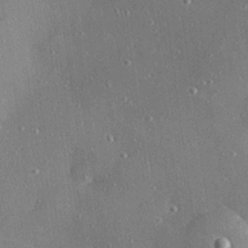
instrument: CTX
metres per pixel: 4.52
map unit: Hve
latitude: 27.9528
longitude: -90.3278
